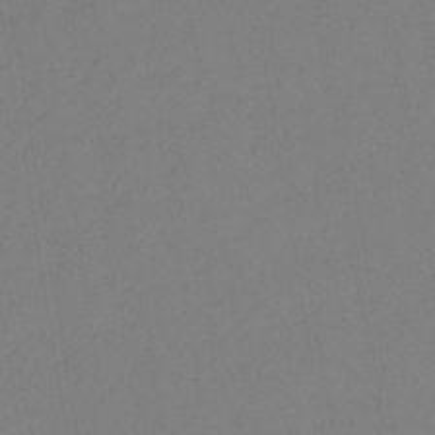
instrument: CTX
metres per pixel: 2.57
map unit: lHb
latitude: -33.3888
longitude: 67.2376
